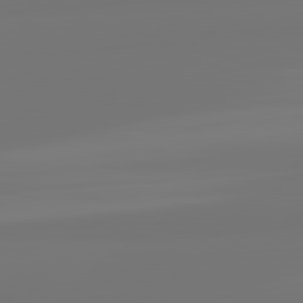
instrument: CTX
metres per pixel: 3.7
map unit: lApd
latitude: 82.1011
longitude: -177.0080
